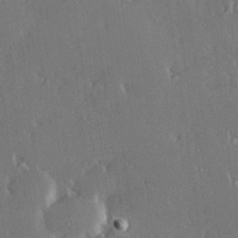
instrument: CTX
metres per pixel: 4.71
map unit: Hve
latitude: 27.6694
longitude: -93.6882
